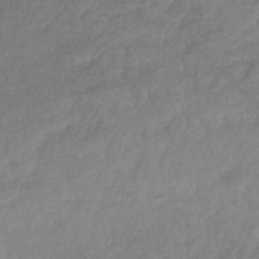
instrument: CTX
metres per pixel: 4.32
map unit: eHb
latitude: -38.7274
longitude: 81.0487
